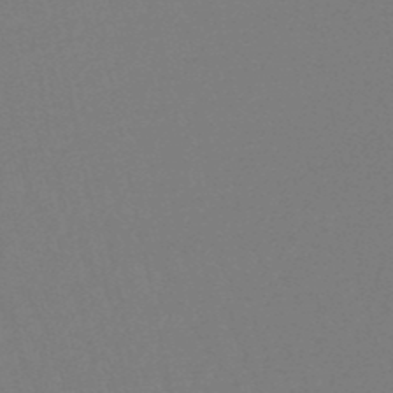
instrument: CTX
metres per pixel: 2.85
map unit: lHb
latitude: -49.8801
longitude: 69.9178
